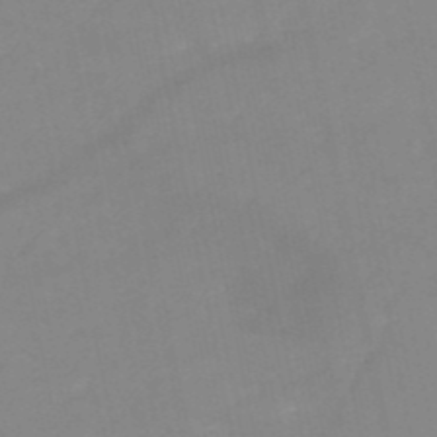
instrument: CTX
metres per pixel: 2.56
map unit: HNb
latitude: -50.1228
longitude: -40.3467
